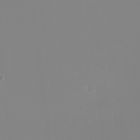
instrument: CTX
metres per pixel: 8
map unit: eHh
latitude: -6.1983
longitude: -82.7057
